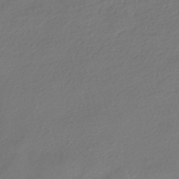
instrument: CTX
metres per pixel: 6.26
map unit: HNhu
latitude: -41.9178
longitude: 94.9919
